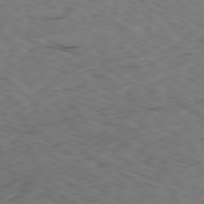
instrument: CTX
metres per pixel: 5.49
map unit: Ap
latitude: -79.2754
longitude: -73.0648
